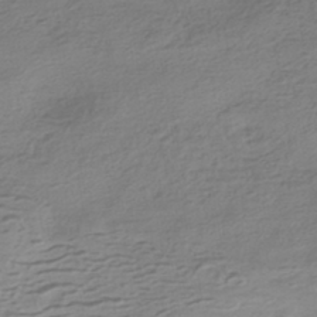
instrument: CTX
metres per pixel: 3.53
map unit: HNhu
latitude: -42.6329
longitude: 104.8597
